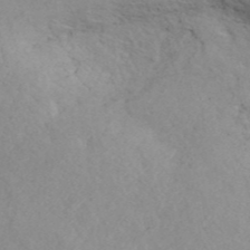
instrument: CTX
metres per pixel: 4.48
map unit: ANa
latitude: 42.9136
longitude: 27.3131
